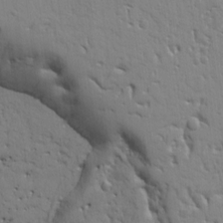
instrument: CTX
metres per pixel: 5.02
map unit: Ht
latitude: 8.9703
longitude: -77.3481
